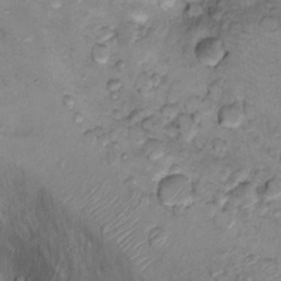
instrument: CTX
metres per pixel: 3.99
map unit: Ht
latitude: 11.8395
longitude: -32.1011
